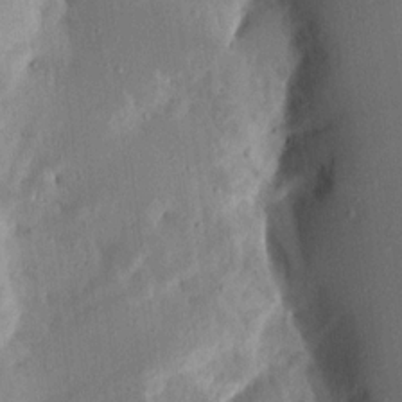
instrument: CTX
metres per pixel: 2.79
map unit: Aa
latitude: 15.7450
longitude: -148.5735
